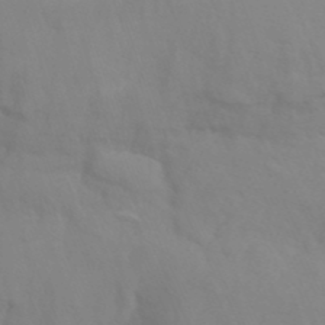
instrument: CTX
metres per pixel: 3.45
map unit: Nhu
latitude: -14.0661
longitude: -55.9906
